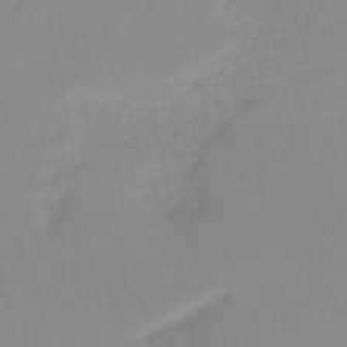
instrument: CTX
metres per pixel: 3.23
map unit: HNb
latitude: -51.5588
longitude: -50.3089
